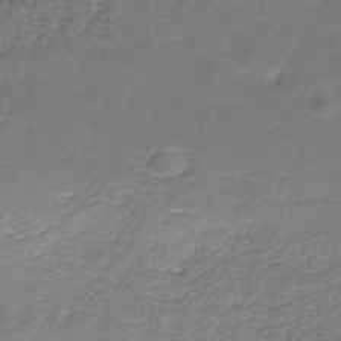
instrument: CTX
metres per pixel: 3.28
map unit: HNb
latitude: -36.8974
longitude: 50.9164
